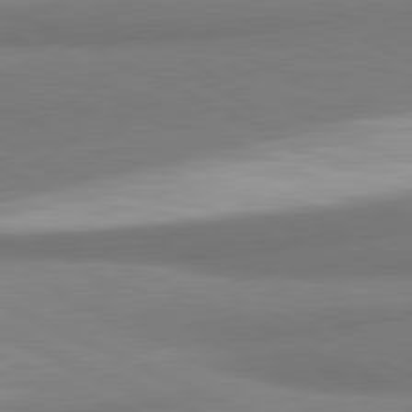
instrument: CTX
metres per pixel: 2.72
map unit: lApd
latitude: 81.0836
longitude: 166.5763
